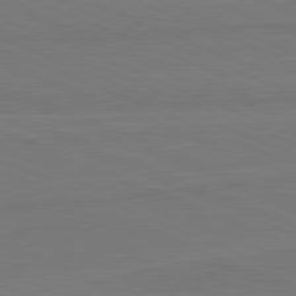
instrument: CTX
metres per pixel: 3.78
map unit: lApd
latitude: 81.9717
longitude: -179.0081
